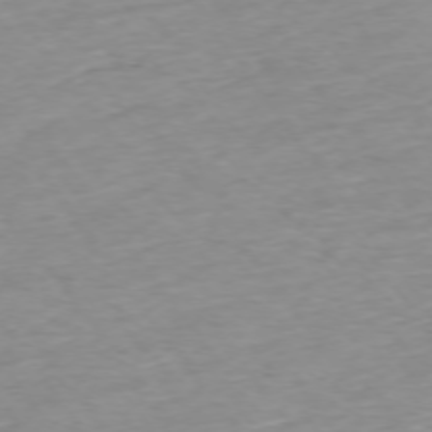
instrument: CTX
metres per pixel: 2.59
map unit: Ap
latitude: -74.9164
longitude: -79.6316
